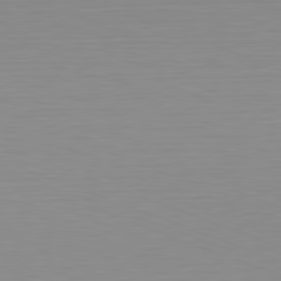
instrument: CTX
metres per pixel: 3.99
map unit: Hpe
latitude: -82.5007
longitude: 6.5007
